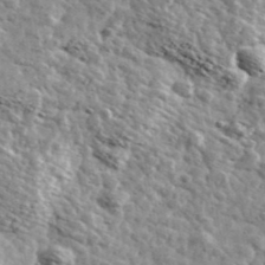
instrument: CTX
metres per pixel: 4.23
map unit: Ave
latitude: 41.9150
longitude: -108.5545
